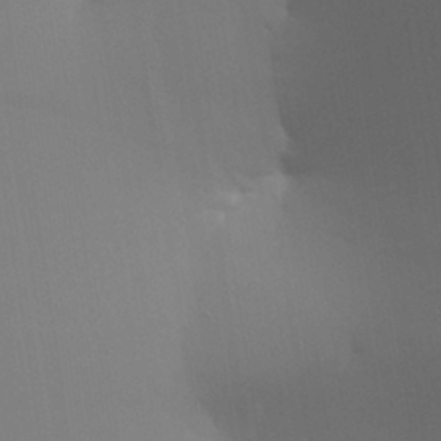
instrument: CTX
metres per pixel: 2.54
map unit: Aa
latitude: 27.6505
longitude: -131.3482
